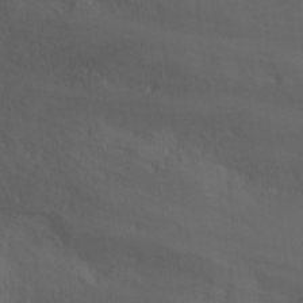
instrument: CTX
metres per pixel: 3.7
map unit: Ht
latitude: -3.2753
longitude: -28.1389
